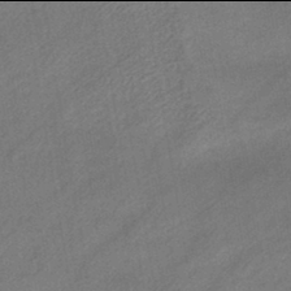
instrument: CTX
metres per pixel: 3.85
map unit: eHb
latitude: -42.0094
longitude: 84.0283
